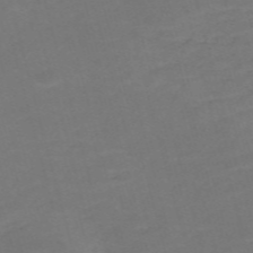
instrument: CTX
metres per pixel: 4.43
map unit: Nve
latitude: -59.0675
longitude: 58.2739
